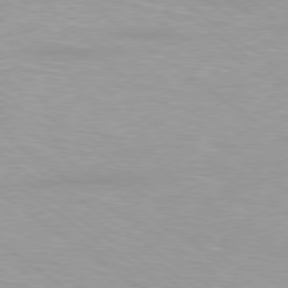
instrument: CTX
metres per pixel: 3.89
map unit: Ap
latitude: -79.4832
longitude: -67.0836
